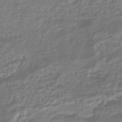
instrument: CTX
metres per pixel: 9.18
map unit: HNhu
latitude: -45.1431
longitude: 98.0094
